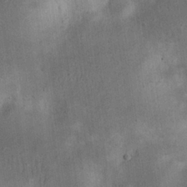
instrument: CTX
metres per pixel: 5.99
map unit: eHh
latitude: 23.0647
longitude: -68.7057
